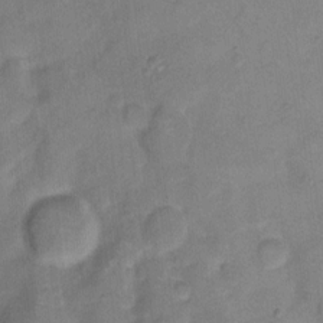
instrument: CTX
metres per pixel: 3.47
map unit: eHh
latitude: 11.2537
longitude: -64.6301
